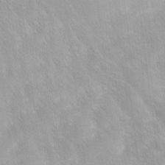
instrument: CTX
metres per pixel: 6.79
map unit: Ave
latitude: 12.0255
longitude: -106.4412
